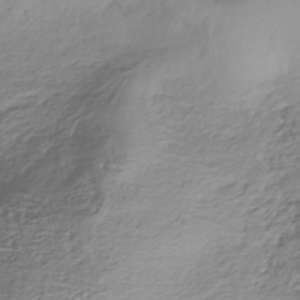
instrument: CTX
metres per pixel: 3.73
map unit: HNhu
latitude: -43.7288
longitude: 102.4629
